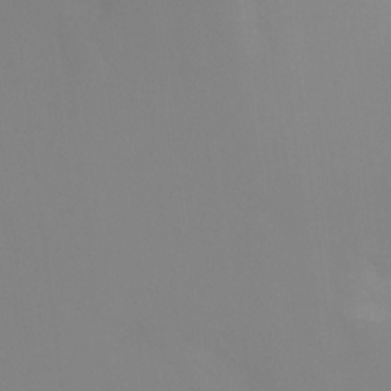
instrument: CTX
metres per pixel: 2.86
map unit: Ht
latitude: -12.3117
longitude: -47.9717
